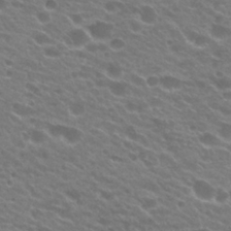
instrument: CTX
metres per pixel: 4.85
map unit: Hto
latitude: 24.2522
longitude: -37.1403
